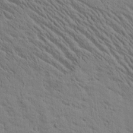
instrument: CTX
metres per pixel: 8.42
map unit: Htu
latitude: -2.1983
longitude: 175.0864
